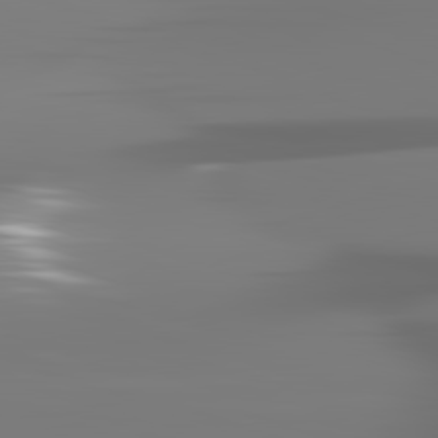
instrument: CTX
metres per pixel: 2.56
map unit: lApd
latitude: 82.4034
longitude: -145.7827
